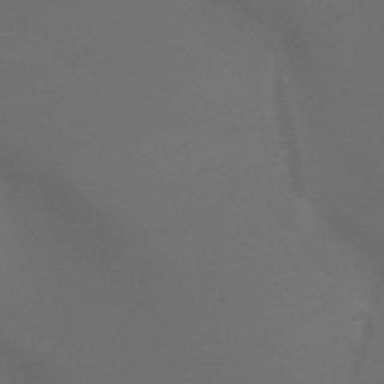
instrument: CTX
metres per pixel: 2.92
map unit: lHb
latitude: -43.5021
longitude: 75.3699
